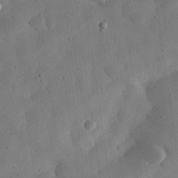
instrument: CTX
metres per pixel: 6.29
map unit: eHh
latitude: 31.7450
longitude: -75.8583
